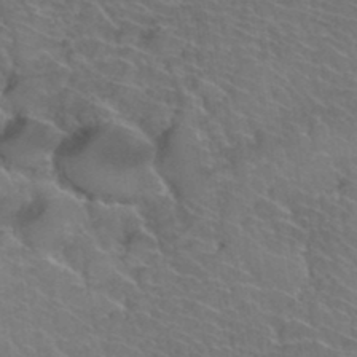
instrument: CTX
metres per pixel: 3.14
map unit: Hto
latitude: 35.4804
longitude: -44.5546
